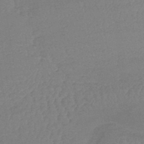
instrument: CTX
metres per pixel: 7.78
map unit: lHb
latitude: -40.5951
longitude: 67.0297
